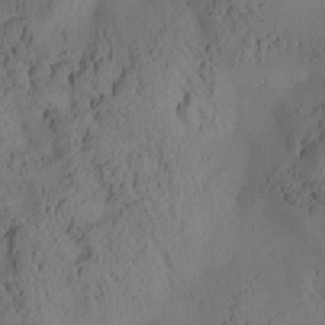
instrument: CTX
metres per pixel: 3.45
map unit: Aa
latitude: 25.5182
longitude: -133.7072
